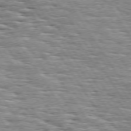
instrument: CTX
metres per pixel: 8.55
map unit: Hpe
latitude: 74.4223
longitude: -137.7639
